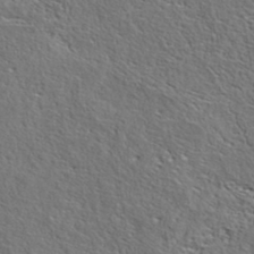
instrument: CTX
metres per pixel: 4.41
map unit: eAb
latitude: 38.3089
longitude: 113.2754
